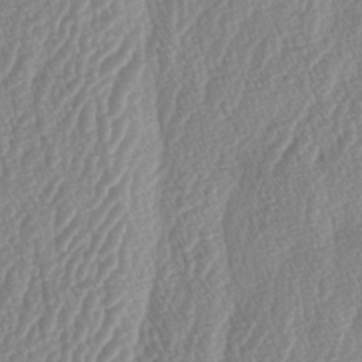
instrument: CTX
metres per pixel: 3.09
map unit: lAa
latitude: -5.3320
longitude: -129.6127
